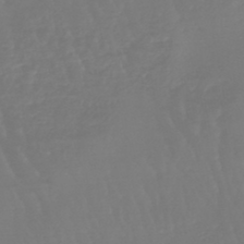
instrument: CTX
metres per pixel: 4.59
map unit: eHb
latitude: -46.5384
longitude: 79.8233
